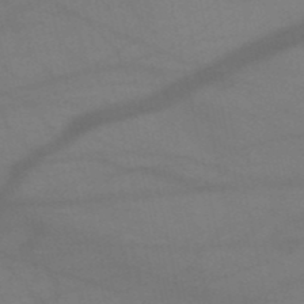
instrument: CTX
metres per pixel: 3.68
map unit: HNb
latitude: -51.8233
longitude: -42.9514
